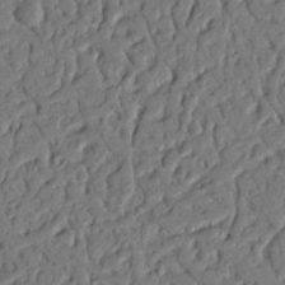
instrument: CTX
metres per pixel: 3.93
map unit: Nhu
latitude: 20.0444
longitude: -77.6882
